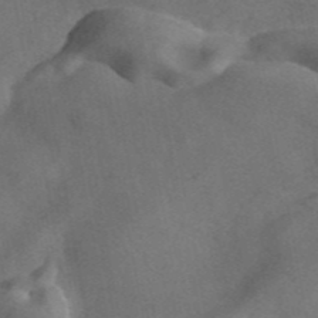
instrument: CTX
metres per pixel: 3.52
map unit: ANa
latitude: 43.9717
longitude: 30.1228
